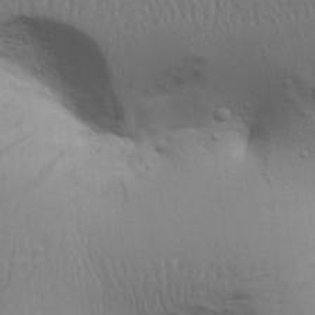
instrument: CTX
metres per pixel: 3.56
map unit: Aa
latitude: 26.3656
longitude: -136.6680
